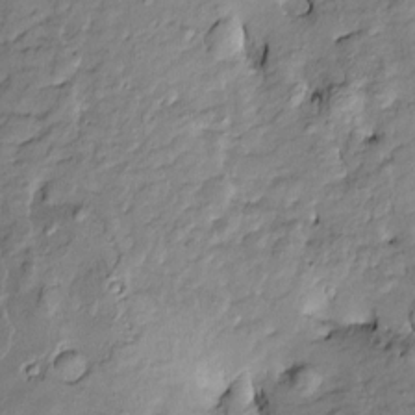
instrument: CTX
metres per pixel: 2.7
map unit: Htu
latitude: -9.2187
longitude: 177.3510
